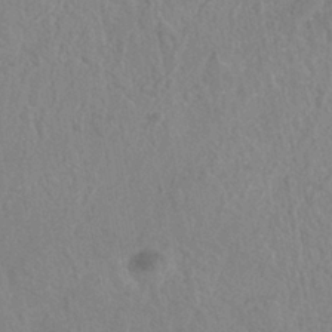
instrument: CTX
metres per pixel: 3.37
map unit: Nhe
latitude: -36.7652
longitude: -177.5182
